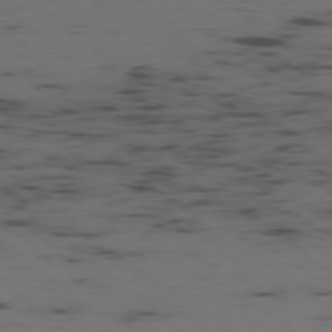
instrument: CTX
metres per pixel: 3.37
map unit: Ap
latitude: -78.0850
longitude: -74.4034
